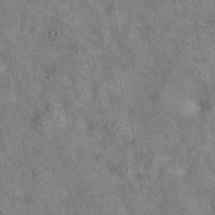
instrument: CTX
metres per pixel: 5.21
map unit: eAb
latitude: 35.8394
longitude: 114.6707
